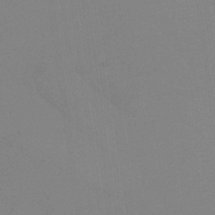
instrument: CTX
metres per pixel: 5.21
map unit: HNb
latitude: -36.8030
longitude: 54.5763
